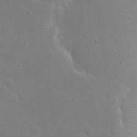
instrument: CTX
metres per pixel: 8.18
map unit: eHh
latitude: 18.9891
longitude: -71.4615
